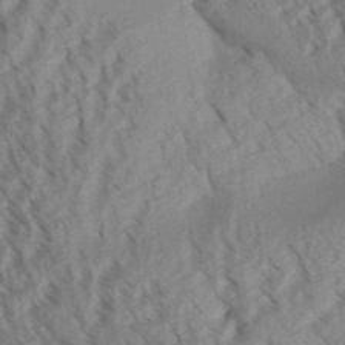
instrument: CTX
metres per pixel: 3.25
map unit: Aa
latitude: 30.8569
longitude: -138.6490
